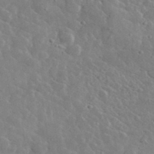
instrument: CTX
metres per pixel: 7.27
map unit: lHvf
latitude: 37.0837
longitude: -89.6505
